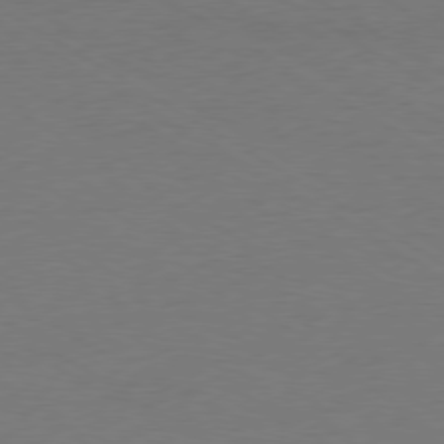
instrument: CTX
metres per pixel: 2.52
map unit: Ap
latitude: -79.8800
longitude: -53.9717
